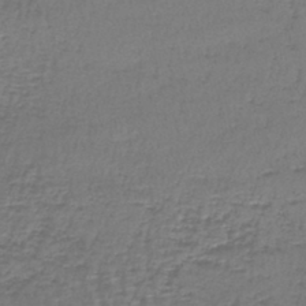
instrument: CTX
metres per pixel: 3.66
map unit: lHb
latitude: -43.3320
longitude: 58.7463
